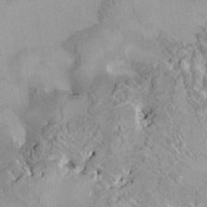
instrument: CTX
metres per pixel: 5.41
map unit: HNhu
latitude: 5.3104
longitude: 3.6910
